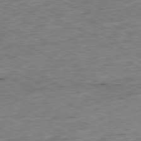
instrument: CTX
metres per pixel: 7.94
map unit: Ap
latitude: -81.1809
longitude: -71.3104
